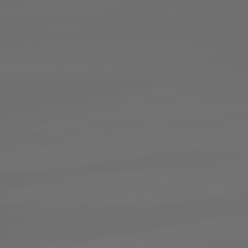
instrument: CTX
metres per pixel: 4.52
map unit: lApd
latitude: 83.5749
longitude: -129.2915
